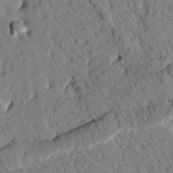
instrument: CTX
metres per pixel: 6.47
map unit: Htu
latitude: 0.6301
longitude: 176.5952
